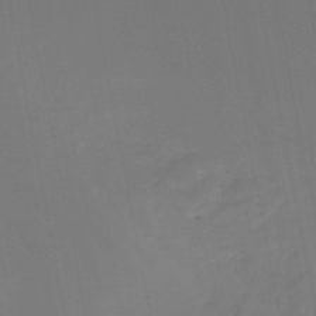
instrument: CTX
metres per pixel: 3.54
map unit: HNb
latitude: -50.5196
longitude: -53.3293
